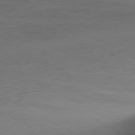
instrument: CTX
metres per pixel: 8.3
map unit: Ap
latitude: -79.5588
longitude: -57.3859
